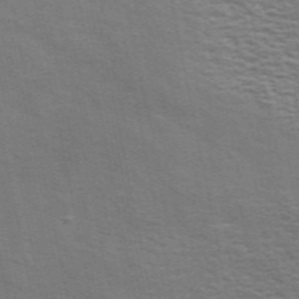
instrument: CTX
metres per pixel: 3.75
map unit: ANa
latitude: 48.6868
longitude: -75.1592
